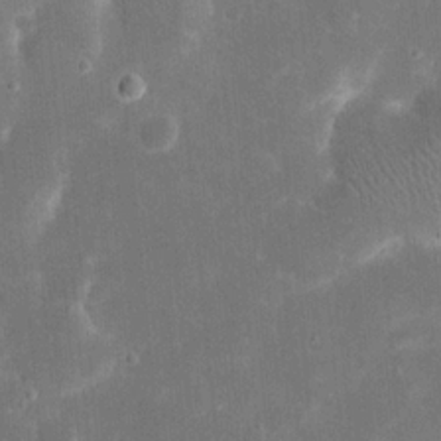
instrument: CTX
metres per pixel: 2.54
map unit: eHh
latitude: 20.8002
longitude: -68.2145
